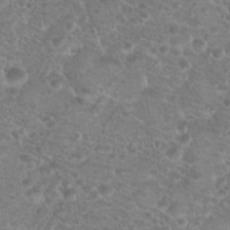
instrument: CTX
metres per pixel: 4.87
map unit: Hto
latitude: 19.6694
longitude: -41.9717
